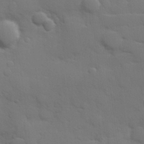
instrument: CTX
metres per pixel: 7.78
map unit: Hve
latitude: 24.9135
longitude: 148.4062
